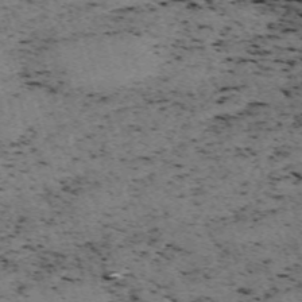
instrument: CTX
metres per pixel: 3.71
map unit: eHh
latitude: -62.1605
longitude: 51.6722
